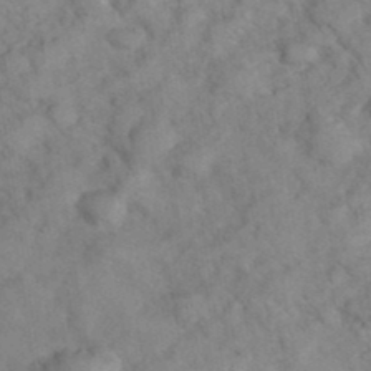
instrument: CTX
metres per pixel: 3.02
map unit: eHh
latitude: 37.8584
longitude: -67.2914
